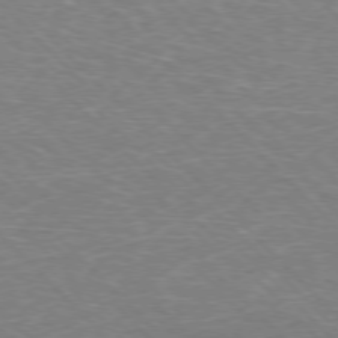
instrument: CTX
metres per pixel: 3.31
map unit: Hpe
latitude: -77.1620
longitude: -12.1767
